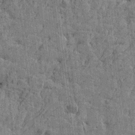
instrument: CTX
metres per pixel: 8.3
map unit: Htu
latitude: -5.6155
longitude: -179.1781
